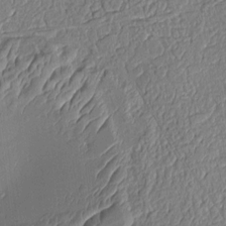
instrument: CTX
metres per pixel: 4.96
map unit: Aa
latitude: 9.2348
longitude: -131.5560
